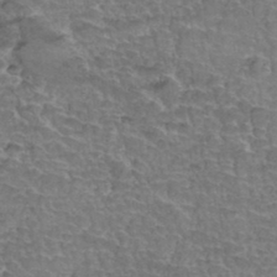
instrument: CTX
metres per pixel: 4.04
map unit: Hto
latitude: 35.2537
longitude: -44.8947
